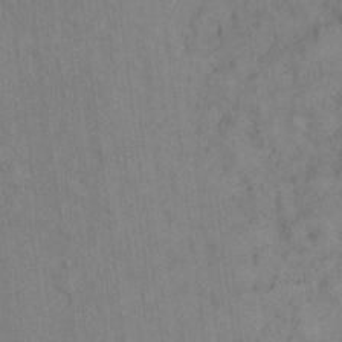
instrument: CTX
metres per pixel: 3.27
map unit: Hto
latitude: 12.7435
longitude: -60.9891
